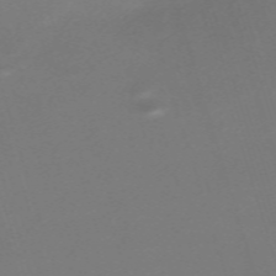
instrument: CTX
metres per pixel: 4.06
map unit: eHh
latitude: -62.5196
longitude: 51.1620
